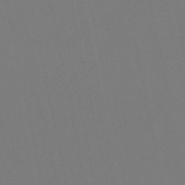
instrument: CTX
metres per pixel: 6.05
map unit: lHb
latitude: -50.2928
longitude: 70.5385
